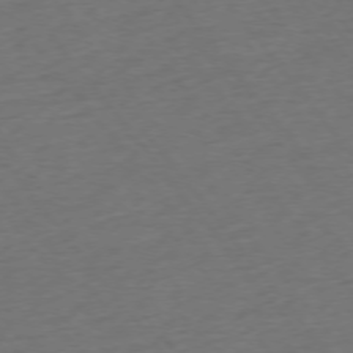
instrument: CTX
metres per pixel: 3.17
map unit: Ap
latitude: -75.4455
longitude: -83.1025
